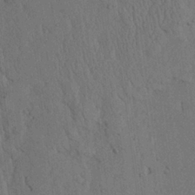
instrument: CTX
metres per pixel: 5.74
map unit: Ave
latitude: 23.7261
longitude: -134.5734
